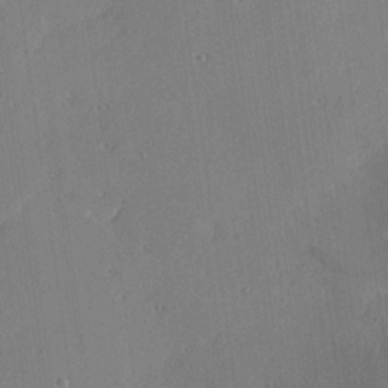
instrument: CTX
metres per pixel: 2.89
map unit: Hve
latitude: 25.7071
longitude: -93.0458
